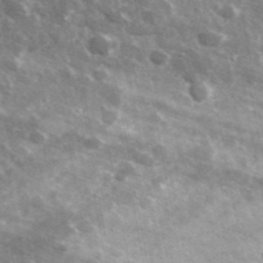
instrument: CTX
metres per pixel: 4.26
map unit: lHvf
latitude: 36.5546
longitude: -88.6869
